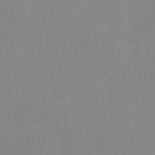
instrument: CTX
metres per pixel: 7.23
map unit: HNhu
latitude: 6.6679
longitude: 2.3684
